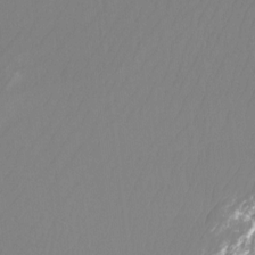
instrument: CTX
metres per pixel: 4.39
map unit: Aa
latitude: -12.5385
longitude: -68.6869
